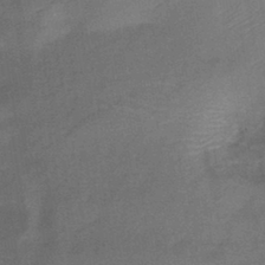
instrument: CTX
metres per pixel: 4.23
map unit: lHb
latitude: -42.4628
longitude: 80.6141
